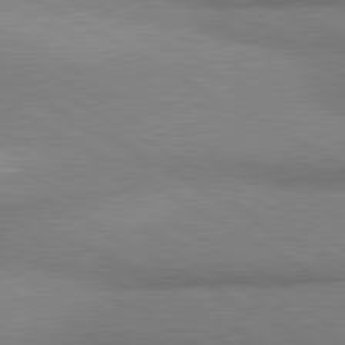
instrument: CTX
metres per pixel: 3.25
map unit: lApd
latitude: 80.5735
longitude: 166.3684
